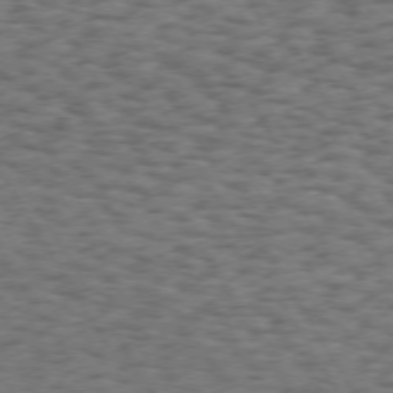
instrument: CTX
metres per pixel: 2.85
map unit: Hpe
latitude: 73.1026
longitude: -130.1389
